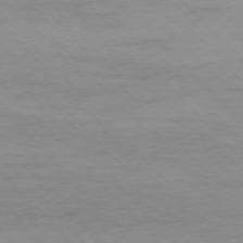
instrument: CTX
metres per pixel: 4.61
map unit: Ap
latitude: -76.9542
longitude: -83.1403
